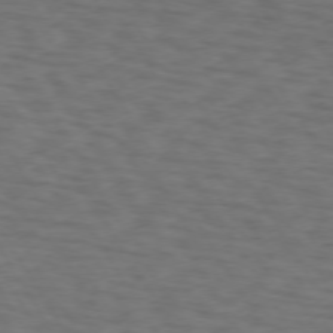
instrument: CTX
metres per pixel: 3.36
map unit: lApd
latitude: 72.9136
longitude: -74.1956
